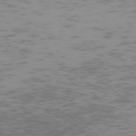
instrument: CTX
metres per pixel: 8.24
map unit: Hpe
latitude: -74.3118
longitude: 7.9556
